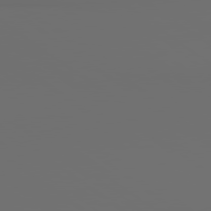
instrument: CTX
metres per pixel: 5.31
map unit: lApd
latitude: 79.1970
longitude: 176.5952
